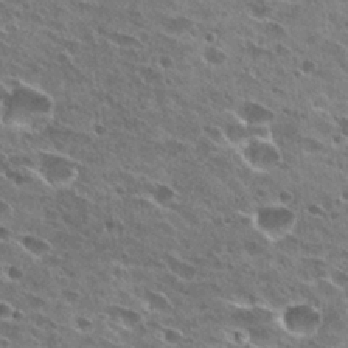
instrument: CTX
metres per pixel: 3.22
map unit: Hto
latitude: 27.7450
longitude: -44.2522
